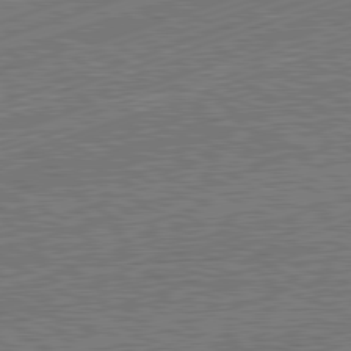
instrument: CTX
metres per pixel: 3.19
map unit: Hpe
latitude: -82.2550
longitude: 19.1809
